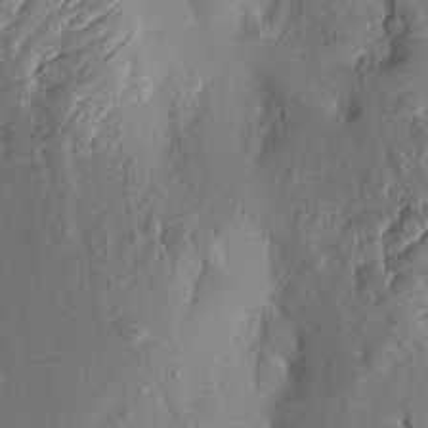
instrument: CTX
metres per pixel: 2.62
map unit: Aa
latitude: 9.1970
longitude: -131.1781
